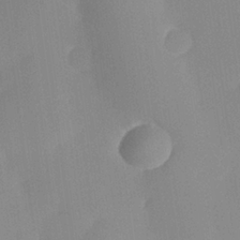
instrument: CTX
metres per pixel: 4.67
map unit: lHvf
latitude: 24.4978
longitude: 140.6896
